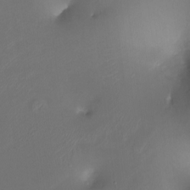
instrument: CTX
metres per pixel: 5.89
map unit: Ht
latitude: -16.2740
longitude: -41.6504
